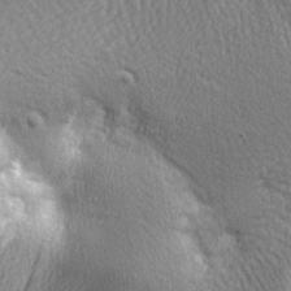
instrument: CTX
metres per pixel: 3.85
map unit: lAa
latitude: -7.9556
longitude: -126.1011
